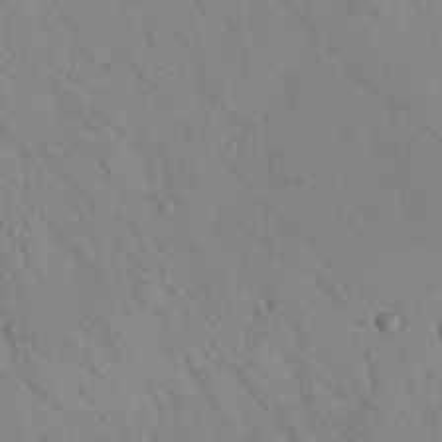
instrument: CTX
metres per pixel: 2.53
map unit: Nhu
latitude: 23.9150
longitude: -74.6679
